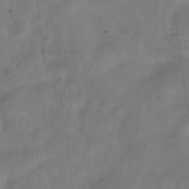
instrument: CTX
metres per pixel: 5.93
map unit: Hve
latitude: -32.0850
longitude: 92.7463
